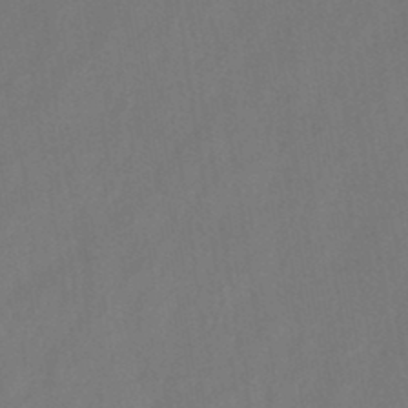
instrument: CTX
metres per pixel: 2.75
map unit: HNb
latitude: -44.5763
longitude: -39.4426
